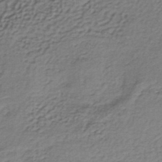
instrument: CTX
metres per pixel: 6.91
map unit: lHb
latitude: -36.6140
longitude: 59.3698
